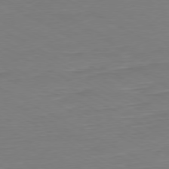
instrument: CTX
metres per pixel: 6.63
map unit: Ap
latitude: -79.5210
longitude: -56.5734
